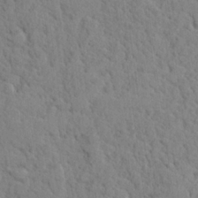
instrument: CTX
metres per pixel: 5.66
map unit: lHvf
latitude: 24.8380
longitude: 143.3320
